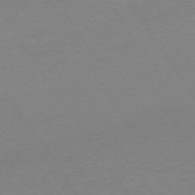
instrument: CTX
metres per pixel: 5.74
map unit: Ap
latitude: -74.0283
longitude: -81.4048
